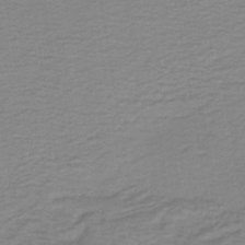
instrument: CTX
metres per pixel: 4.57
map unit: lHb
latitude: -41.4265
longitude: 52.9352
